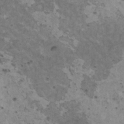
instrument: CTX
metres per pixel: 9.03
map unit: HNhu
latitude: 3.4237
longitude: 4.3873
